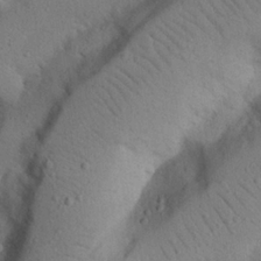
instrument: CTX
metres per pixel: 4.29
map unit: Nhu
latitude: 22.2711
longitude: -75.1781
